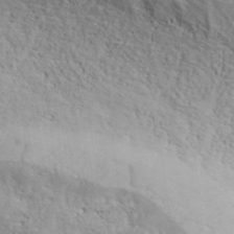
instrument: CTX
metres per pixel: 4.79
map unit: ANa
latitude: 42.6302
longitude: 50.7085
